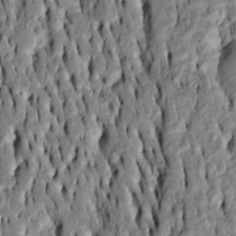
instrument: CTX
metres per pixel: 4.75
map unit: Htu
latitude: -7.5966
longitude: 144.6896
